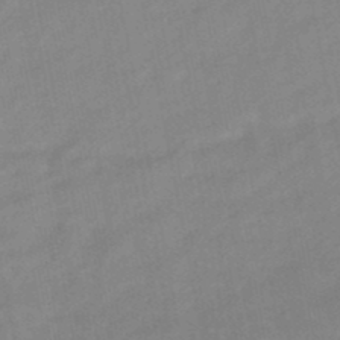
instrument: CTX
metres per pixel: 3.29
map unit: lHb
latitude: -48.2929
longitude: 75.5022
